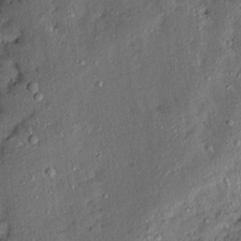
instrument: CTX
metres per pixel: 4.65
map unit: Ave
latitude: 13.7072
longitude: -136.7058
